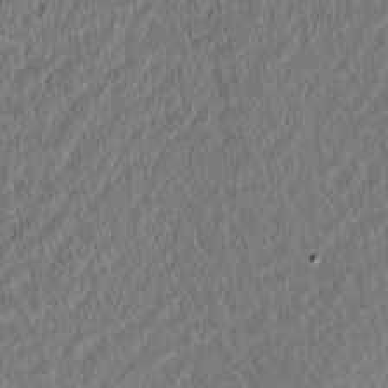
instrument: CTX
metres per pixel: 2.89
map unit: Htu
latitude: -2.5951
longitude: 167.5966
